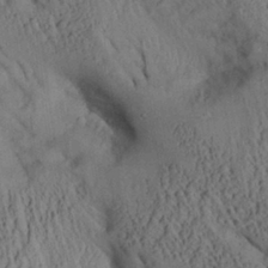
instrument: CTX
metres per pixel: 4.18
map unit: Aa
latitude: 27.7828
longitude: -134.5923
